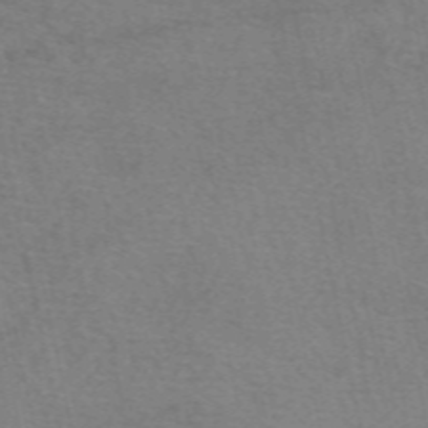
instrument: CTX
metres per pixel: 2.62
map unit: eAb
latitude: 50.5923
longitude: 105.9178
